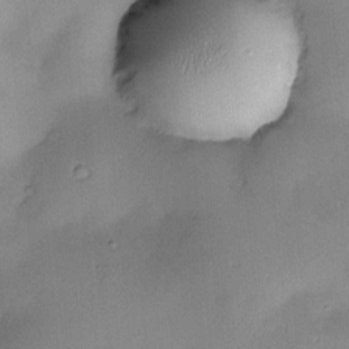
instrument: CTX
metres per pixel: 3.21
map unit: Nve
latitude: -22.5385
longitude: -137.9717
